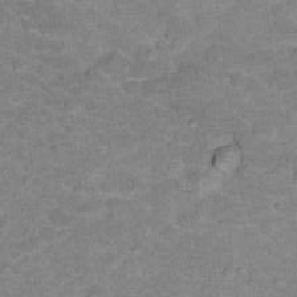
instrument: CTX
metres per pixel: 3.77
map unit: Hto
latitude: 18.0822
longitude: -35.4426
